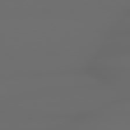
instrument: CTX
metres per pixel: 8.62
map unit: Hpe
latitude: 79.0648
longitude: -163.3860
